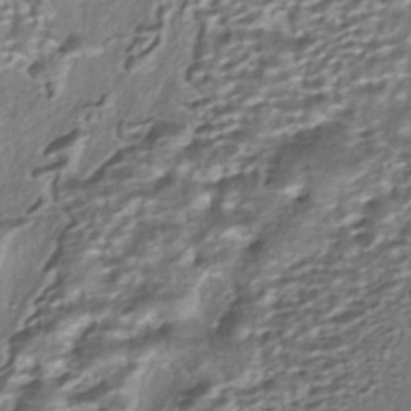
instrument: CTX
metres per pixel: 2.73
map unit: HNhu
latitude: -40.5007
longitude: 107.8989
